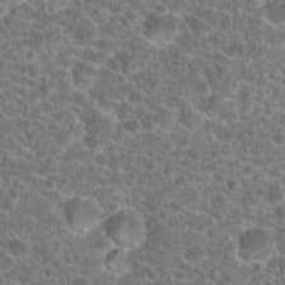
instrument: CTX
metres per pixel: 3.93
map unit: Hto
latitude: 19.9717
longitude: -42.8569
